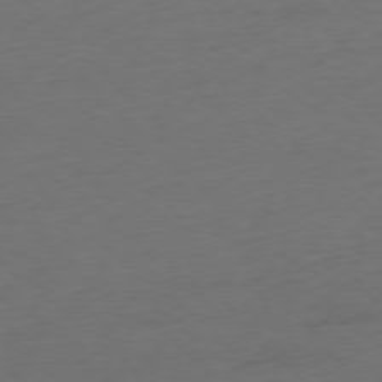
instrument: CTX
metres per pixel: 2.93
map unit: Ap
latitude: -78.1794
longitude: -79.0270
